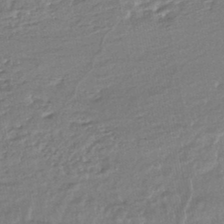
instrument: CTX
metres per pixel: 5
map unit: HNhu
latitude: -44.7085
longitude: 96.0283
